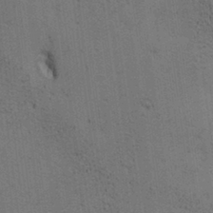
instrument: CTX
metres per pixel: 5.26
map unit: lAa
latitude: 12.2712
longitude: -107.9717
